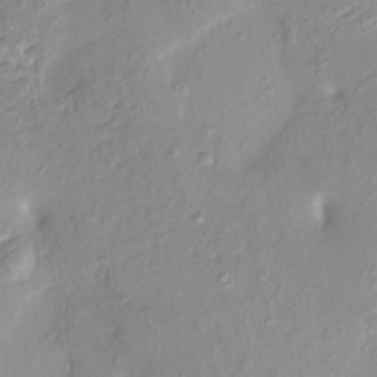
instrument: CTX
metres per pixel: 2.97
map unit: HNhu
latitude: 7.9717
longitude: -1.4426
